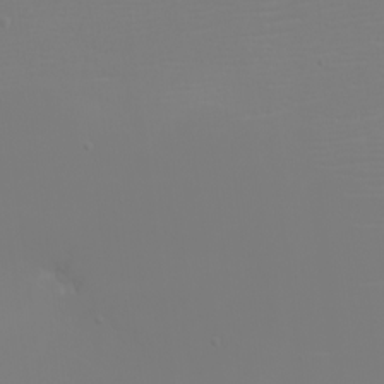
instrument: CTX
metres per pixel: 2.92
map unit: eHh
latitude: -5.6722
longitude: -84.1956
